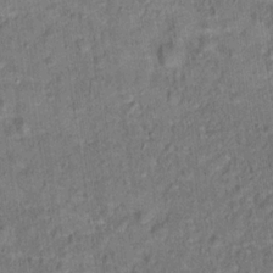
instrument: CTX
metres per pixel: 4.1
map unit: Hto
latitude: 14.5546
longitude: -38.3467
